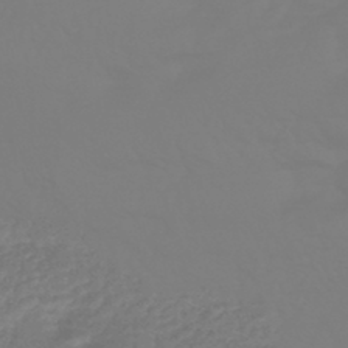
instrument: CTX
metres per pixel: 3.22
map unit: HNhu
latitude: -46.1983
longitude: 90.4818
